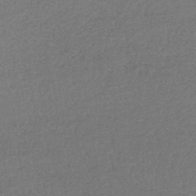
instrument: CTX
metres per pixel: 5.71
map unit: lHb
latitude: -43.7099
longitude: 66.4818
